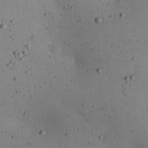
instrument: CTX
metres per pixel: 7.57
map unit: eHh
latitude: 24.8946
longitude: -71.9339
